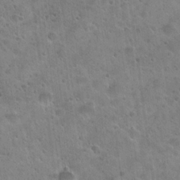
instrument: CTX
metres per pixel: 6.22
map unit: Hto
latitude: 22.2145
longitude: -53.9150
